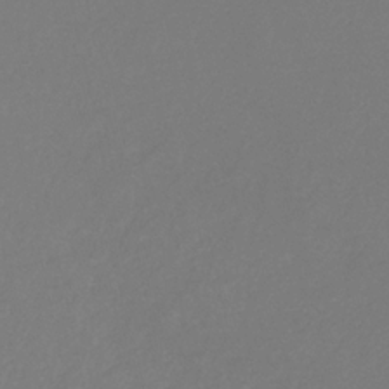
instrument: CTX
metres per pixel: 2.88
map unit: eHb
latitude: -30.3495
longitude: 66.3306
